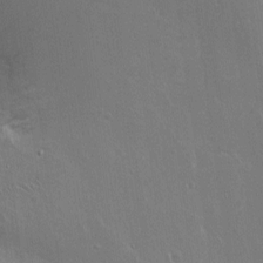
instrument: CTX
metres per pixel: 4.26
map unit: Ht
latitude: 0.7057
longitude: -44.6490
